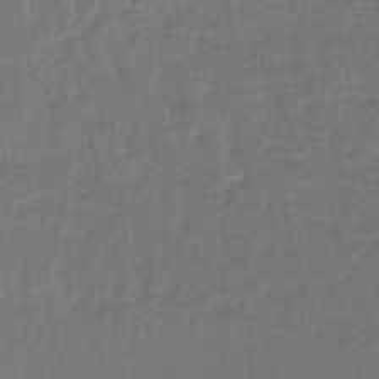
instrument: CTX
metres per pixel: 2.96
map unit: lHb
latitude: -41.6911
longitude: 61.1242
